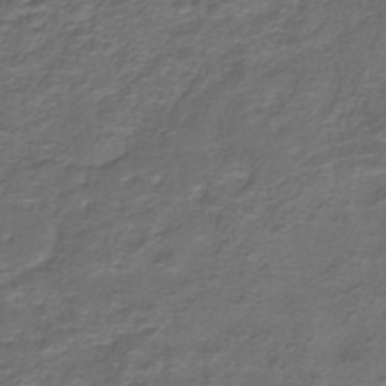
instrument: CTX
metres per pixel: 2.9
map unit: HNhu
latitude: -40.9542
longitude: 109.4265
